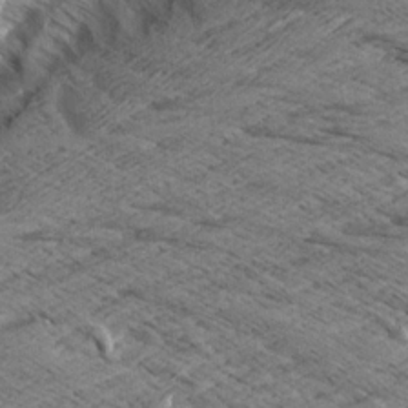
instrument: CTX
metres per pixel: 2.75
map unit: Aa
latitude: 8.5546
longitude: -139.0647
